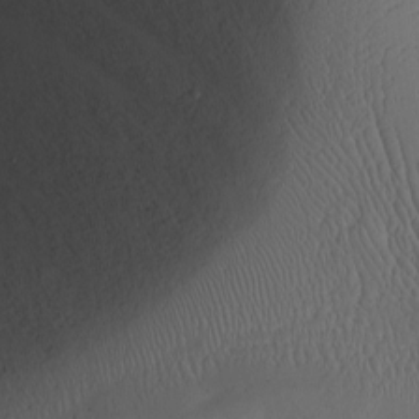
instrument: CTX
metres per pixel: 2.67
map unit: Nhu
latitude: -8.0094
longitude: -85.5560
